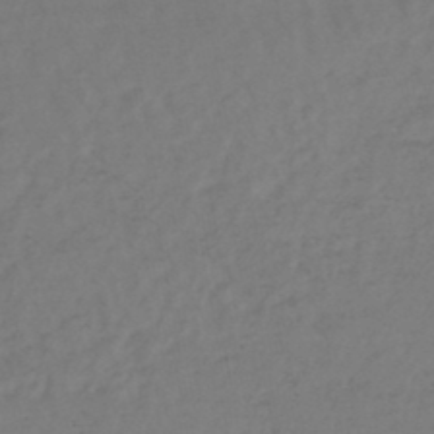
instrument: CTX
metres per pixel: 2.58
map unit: lHb
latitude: -45.5210
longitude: 68.1983
